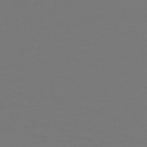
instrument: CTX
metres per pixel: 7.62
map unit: HNb
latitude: -51.5966
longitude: -43.6505
